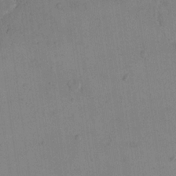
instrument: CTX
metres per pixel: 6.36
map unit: eHh
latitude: 16.5357
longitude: -67.4426
